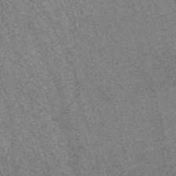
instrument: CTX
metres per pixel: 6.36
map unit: Nve
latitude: -57.7855
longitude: 64.1795
